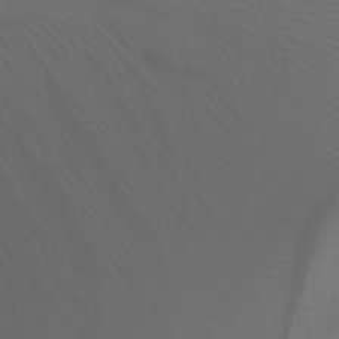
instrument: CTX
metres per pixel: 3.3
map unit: Htu
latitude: -1.2943
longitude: -75.3293
